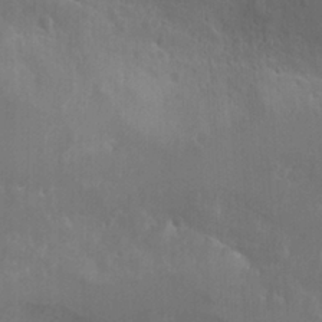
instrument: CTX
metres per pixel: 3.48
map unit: Htu
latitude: -1.7478
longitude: -76.4601
